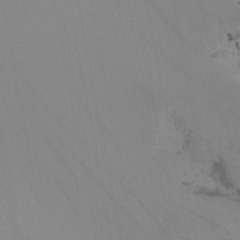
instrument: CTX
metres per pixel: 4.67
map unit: Nhu
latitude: -6.1039
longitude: -93.6694
